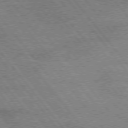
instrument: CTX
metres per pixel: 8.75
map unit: Hpe
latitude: 74.9892
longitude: -140.1577
